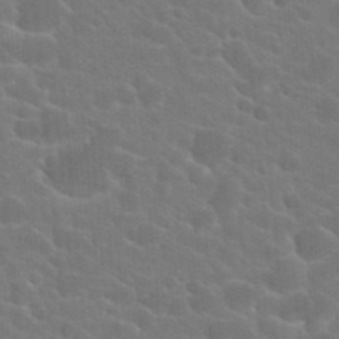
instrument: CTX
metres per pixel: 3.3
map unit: Hto
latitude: 23.1214
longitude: -36.8191
